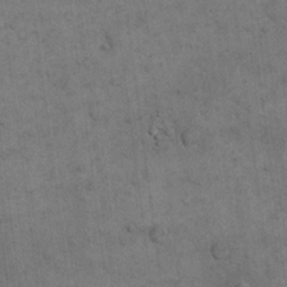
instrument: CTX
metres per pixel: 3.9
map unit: eHh
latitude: 18.4412
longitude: -63.3293
